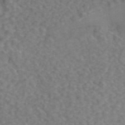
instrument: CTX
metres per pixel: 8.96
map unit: ANa
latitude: 43.6883
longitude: 26.1227
